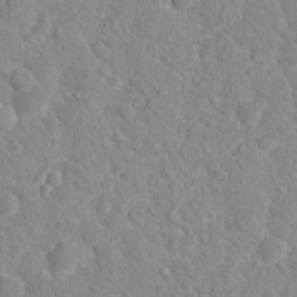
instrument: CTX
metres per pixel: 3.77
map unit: Hto
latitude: 16.0822
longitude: -39.0836
